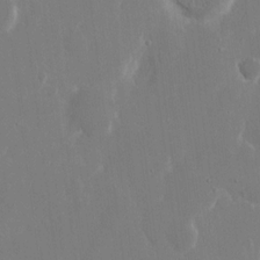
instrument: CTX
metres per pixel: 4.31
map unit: eHh
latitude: 14.6491
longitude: -71.7827
